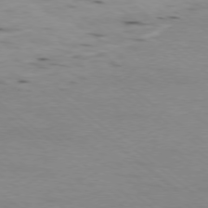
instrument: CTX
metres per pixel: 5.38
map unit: Ap
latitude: -78.5195
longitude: -89.0081
